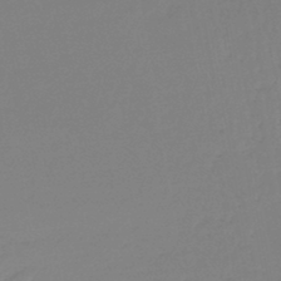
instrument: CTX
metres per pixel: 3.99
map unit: lHb
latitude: -44.4062
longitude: 59.9367
